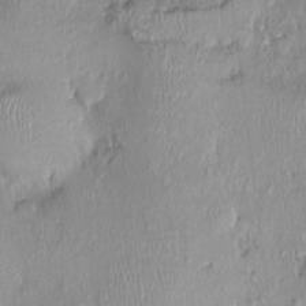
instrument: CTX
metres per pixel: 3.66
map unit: Nhu
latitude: 0.0633
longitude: -14.8758
